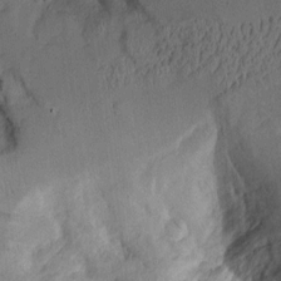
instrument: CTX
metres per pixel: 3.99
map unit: Aa
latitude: 9.3671
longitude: -127.3293
